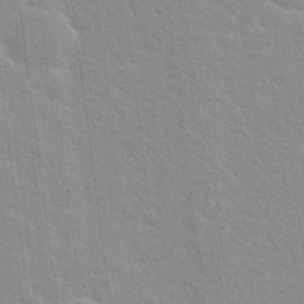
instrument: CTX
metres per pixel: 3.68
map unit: Nhu
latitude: 16.8380
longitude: -30.9703
